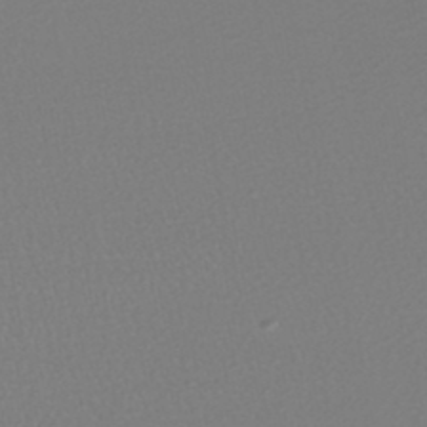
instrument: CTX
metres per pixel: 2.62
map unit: HNhu
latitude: -47.7855
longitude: 98.5574
